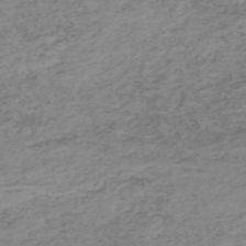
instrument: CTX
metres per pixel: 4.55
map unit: HNb
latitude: -52.0850
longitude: -52.5924
